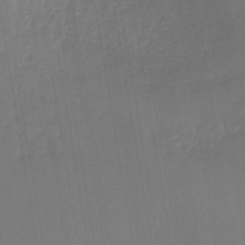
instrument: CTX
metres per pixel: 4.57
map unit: lHb
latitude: -44.4629
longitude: 60.7652
